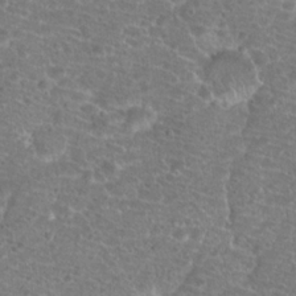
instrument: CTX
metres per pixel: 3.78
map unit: Hto
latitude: 19.8583
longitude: -41.9528
